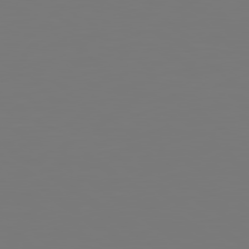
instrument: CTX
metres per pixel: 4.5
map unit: lApd
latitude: 79.1781
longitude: -175.4993
